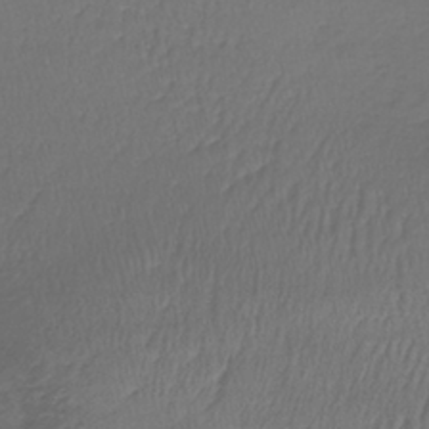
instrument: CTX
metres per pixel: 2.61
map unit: lHb
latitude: -39.7289
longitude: 70.0661
